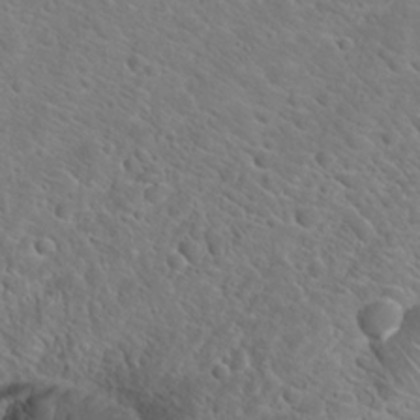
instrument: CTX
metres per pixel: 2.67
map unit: Hto
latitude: 22.8002
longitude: -45.2537
